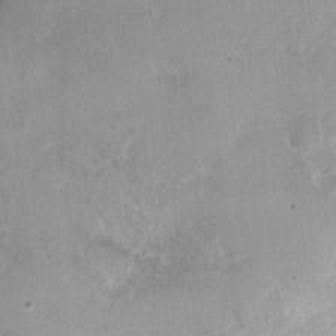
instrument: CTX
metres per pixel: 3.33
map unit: Nhu
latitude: 3.3670
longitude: -16.0822
